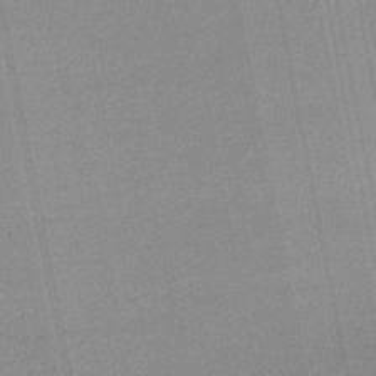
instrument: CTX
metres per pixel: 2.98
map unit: lHb
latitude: -48.6897
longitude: 71.6722
